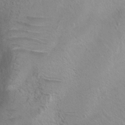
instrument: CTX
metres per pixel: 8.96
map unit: Ht
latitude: -0.0094
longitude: -45.2726
